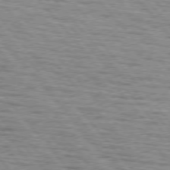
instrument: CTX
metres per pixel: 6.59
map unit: lApd
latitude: 75.5749
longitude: -82.5734
